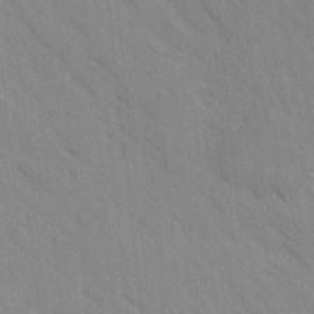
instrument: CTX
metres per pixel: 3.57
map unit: Ave
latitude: -1.1054
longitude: -112.4790
